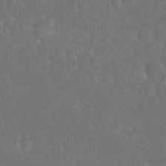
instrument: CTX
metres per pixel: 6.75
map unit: Nhu
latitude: 26.8002
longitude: -64.9325
